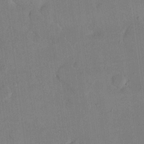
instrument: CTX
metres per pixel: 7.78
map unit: eHh
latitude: 16.7246
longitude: -67.4048
